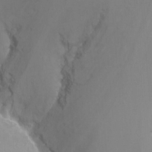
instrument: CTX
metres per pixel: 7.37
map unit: Nhu
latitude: -8.3306
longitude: -41.1403
